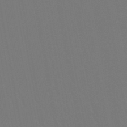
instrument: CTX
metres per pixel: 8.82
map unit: lHb
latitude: -47.2943
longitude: 74.7464
